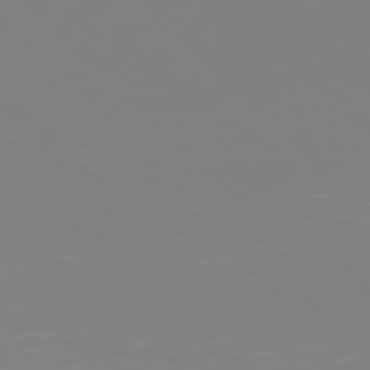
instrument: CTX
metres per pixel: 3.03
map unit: Hpe
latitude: 77.8772
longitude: -172.7624
